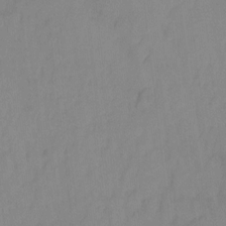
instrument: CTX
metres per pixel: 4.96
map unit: Ht
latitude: -10.8786
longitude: -39.2348
